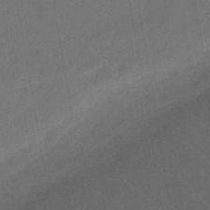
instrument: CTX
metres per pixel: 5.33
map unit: eHb
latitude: -47.9745
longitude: 85.1998
